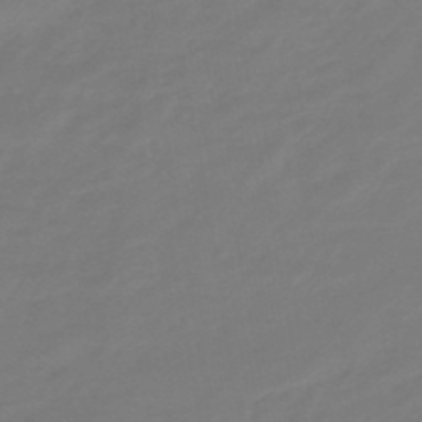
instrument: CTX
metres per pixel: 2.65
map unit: eHb
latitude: -47.6344
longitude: 88.7274
